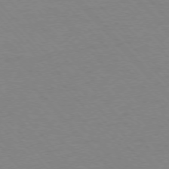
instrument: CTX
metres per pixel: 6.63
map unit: Ap
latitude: -76.6707
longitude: -86.5923
